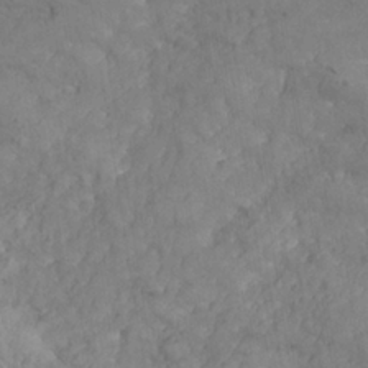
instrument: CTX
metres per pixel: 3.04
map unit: Nhe
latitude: -37.4076
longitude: 139.8234
